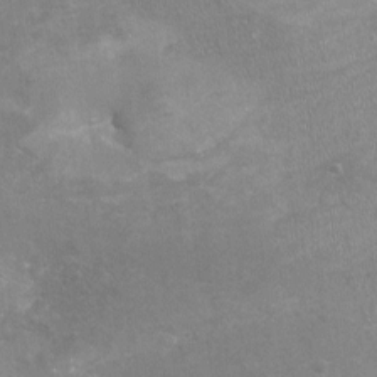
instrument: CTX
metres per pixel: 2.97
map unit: Nhu
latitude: -17.4266
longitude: -57.0080
